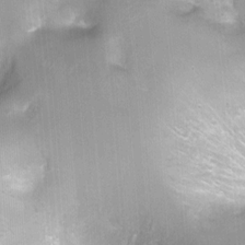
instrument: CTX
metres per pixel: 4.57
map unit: Ht
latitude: -0.5763
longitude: -20.5357
